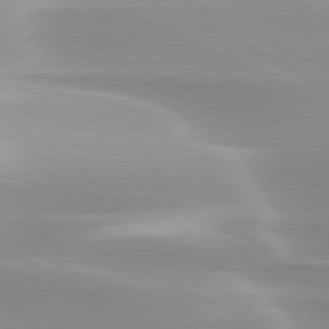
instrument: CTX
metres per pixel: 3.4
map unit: lApd
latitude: 79.9339
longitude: -120.3657
